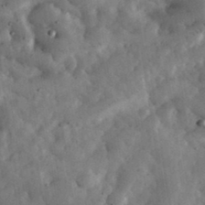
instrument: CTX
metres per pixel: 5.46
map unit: eHh
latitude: 34.7624
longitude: -68.9514
